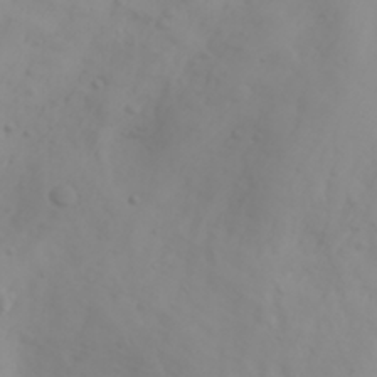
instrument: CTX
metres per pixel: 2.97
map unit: Aa
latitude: -3.8233
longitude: -70.9891
